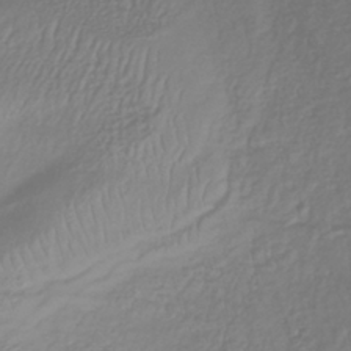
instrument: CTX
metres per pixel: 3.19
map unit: lHb
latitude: -36.1605
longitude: 69.4265
